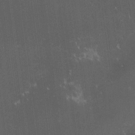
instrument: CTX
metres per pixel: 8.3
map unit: lHvf
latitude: -14.6897
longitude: -102.8758
